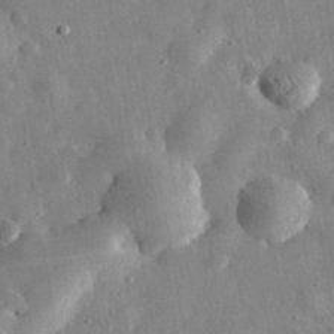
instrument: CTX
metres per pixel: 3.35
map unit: eHh
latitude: 32.1578
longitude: -77.3481
